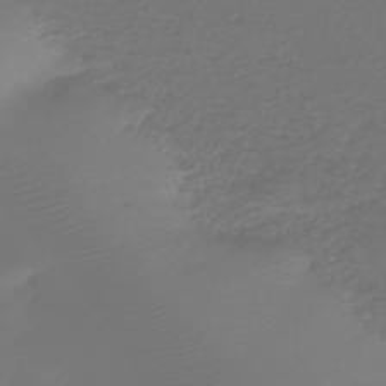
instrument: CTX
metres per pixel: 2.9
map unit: HNb
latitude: -47.9745
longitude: -41.9339
